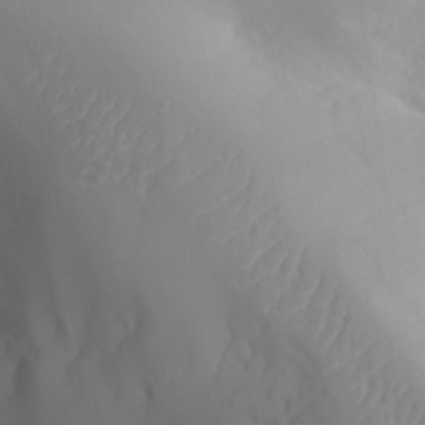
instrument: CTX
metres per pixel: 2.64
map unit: Aa
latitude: 24.9891
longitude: -127.2537
